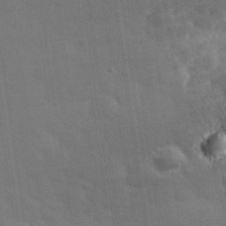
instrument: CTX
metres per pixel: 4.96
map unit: eHh
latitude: 33.8583
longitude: -70.2711
